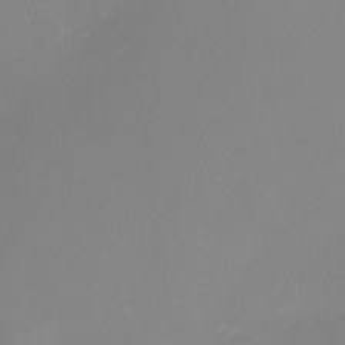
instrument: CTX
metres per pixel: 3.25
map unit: Nhu
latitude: -6.9352
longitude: -79.8584
